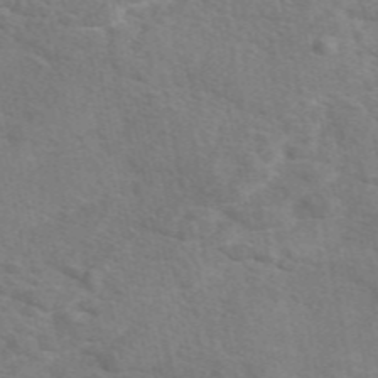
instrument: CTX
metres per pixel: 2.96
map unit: eAb
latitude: 49.2159
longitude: 120.0283
